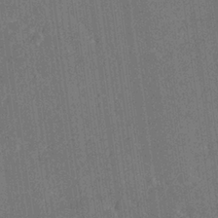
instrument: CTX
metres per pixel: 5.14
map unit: Hve
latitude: 27.1214
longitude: 144.2740
